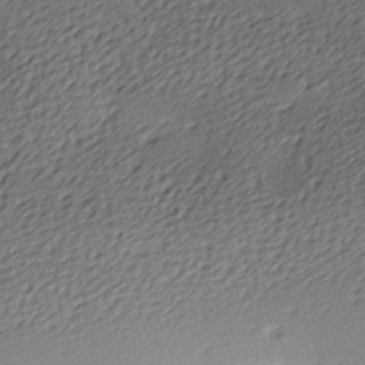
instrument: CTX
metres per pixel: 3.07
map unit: lAa
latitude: -10.0283
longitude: -126.2901
